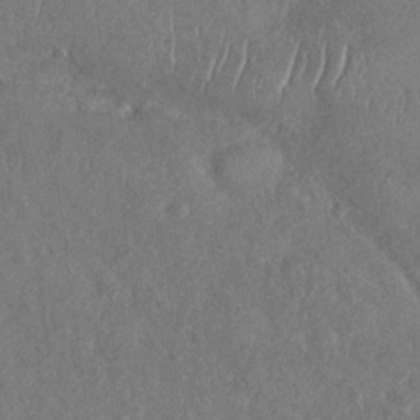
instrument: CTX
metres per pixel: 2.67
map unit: Nhu
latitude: -31.2943
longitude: -60.3656
